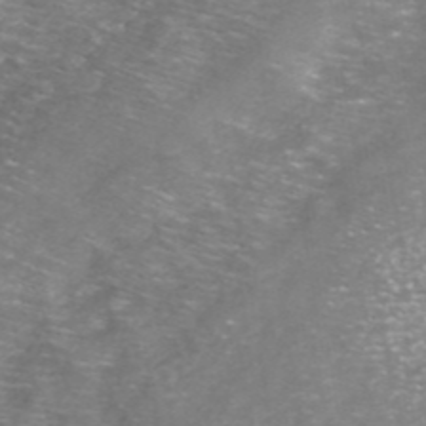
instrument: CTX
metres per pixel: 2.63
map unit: ANa
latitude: 42.1956
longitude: 24.0472
